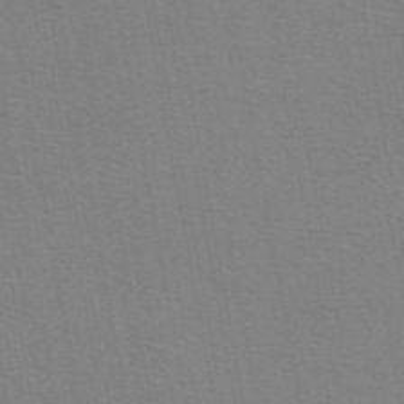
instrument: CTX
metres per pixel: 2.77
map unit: eAb
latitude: 50.1011
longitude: 105.3698
